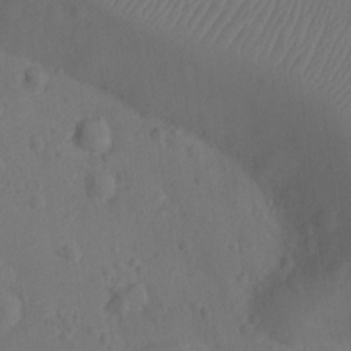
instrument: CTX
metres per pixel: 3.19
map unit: Ht
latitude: -10.4629
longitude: -23.0269
